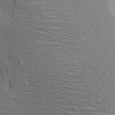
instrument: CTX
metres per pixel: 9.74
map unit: Aa
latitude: 18.1766
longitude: -125.1781
